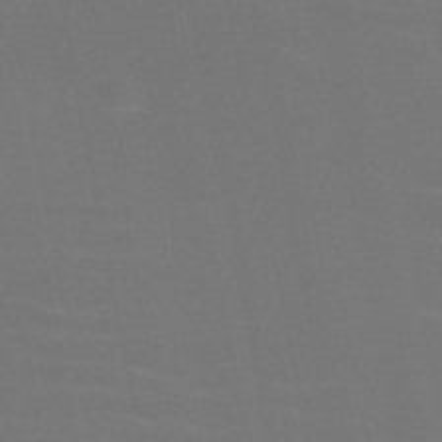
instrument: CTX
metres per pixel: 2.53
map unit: HNb
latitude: -50.1795
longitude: -52.6113
